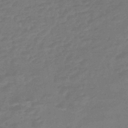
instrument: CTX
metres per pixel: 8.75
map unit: HNhu
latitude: -46.3117
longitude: 90.1417
